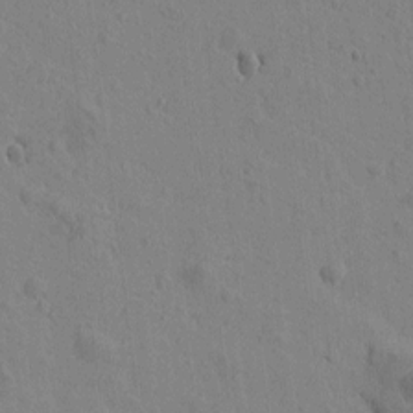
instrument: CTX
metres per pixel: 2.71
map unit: Htu
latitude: -0.1606
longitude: -175.6505
